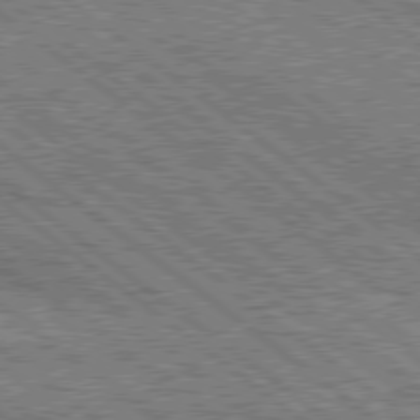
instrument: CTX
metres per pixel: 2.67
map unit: Hpe
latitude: 78.3656
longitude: -121.3293
